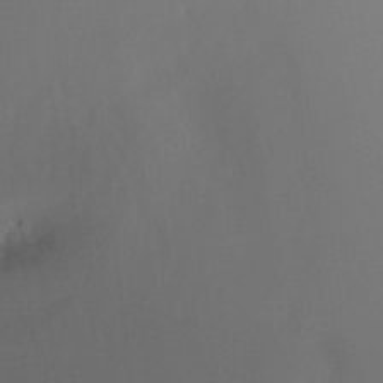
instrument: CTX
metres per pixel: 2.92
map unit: Hto
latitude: -8.4251
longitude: -49.5938
